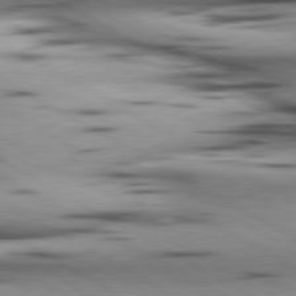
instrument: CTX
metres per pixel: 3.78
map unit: lApd
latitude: 80.4034
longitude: 157.5777
